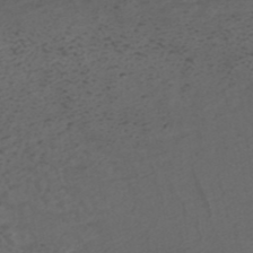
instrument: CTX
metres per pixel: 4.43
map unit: ANa
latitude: 41.9717
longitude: 27.9367
